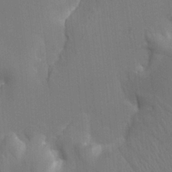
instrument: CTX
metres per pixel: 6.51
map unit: HNhu
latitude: 5.2348
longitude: 12.3873
